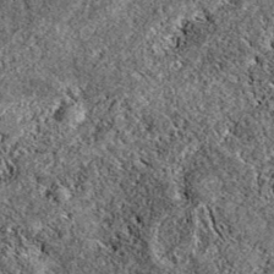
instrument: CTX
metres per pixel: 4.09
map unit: eAb
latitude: 38.1200
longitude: 111.5966
